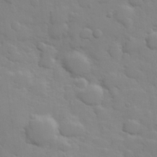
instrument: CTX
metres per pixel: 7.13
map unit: Hve
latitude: 24.3278
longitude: 148.5385
